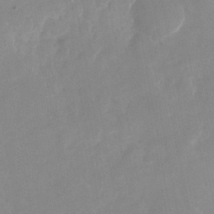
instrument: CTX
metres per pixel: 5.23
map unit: Nhu
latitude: -25.5399
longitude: -70.1767
